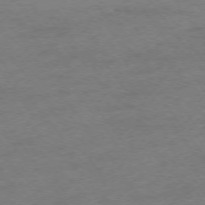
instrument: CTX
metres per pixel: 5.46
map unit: Ap
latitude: -75.2565
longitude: -73.6505
